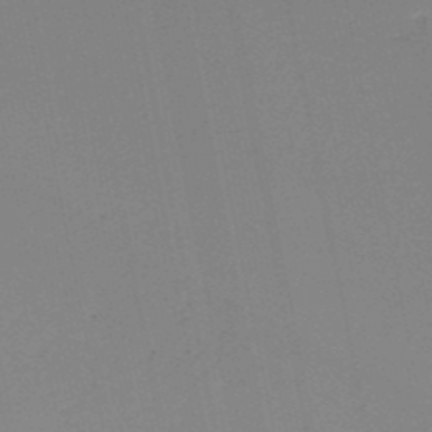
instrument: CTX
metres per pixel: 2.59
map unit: HNb
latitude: -51.0486
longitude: -53.1214
